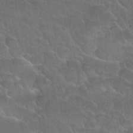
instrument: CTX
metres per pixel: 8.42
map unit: Nhu
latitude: 30.7436
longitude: -53.6127
